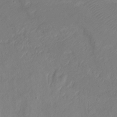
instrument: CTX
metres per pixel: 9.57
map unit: Ht
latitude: 2.4601
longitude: -33.8961
